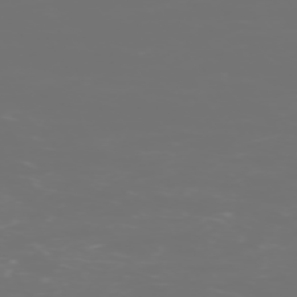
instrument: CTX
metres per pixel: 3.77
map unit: Hpe
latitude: -73.2943
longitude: 4.6140
